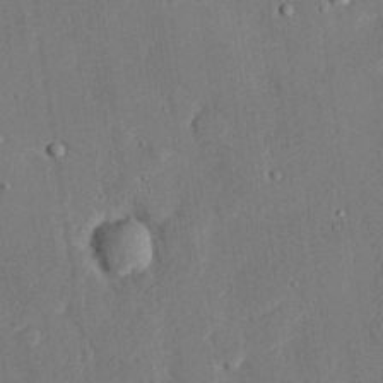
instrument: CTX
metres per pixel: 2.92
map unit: eHh
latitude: 27.2159
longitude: -81.6316
